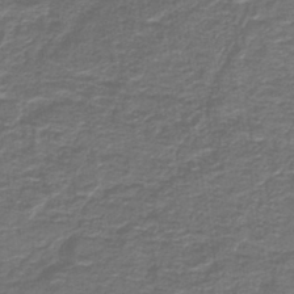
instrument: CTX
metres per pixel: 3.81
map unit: lHb
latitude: -42.1038
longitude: 53.0864
